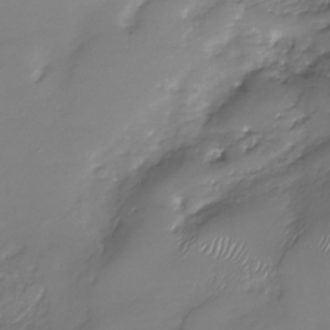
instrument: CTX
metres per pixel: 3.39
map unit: Nhu
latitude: -30.0661
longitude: -64.2334
